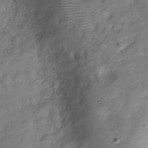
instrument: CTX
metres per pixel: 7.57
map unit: Hve
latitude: -30.8408
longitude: 92.7274
